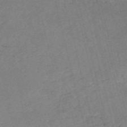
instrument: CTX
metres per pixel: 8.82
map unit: HNb
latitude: -53.8422
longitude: -36.9892
